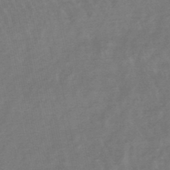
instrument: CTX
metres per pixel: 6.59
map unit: lHb
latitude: -49.1998
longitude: 72.5762
